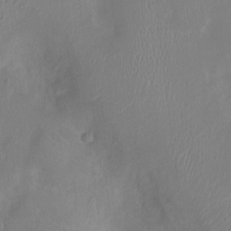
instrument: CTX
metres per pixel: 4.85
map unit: Ht
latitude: -4.6518
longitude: -16.5735
